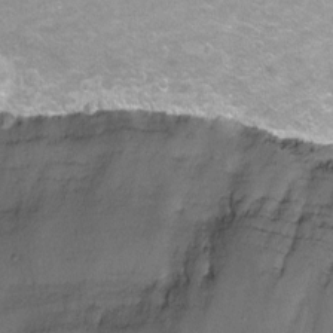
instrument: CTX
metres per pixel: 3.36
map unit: Nhu
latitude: -13.8800
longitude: -53.7072
